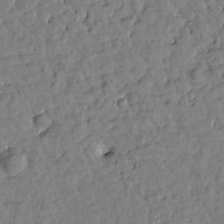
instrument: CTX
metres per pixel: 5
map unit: Htu
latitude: 0.9324
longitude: -179.6505
